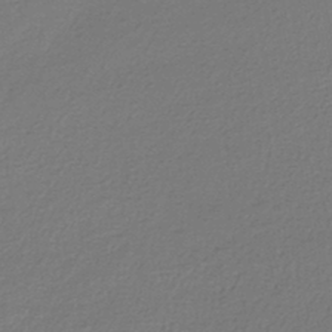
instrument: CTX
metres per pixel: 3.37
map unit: lHb
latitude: -42.8219
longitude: 60.2362
